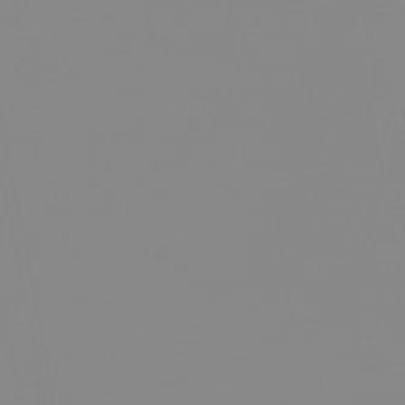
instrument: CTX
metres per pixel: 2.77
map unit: lHb
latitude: -44.2928
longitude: 55.5588
